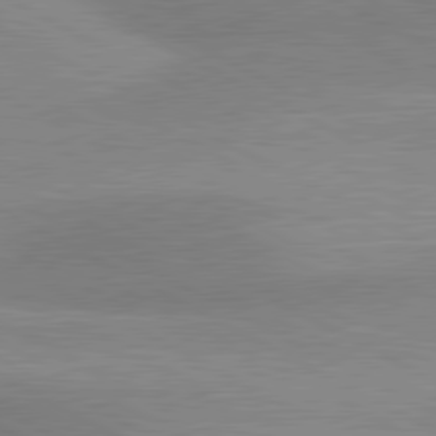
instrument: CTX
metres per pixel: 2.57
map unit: lApd
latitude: 80.7624
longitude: 124.7463
